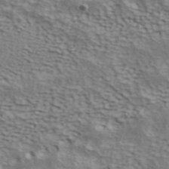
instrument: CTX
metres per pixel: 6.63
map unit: ANa
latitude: 42.0255
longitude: 50.1227
